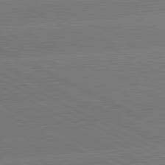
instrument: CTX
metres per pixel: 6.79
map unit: lApd
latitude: 81.4615
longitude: -153.4427
